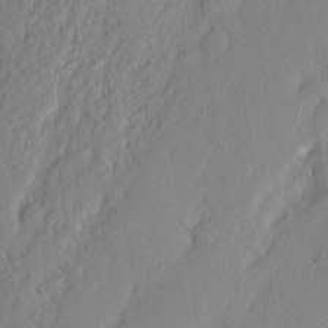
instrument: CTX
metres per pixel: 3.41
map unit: eHh
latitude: 2.5545
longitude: -77.4237
